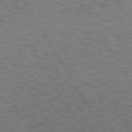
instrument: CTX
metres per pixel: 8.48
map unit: Hpe
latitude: 73.0837
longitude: -129.0647
